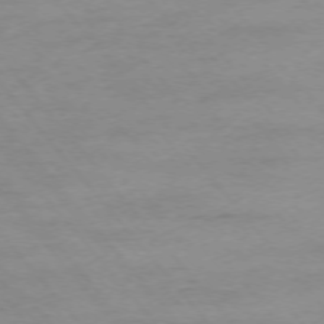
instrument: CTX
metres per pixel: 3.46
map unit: Ap
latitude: -75.5966
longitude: -81.3104
